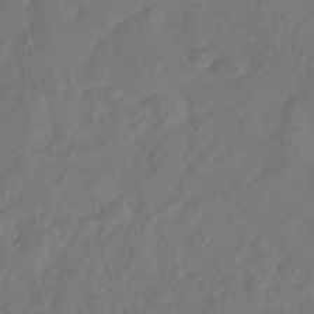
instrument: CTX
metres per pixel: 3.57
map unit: Nhe
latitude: -41.7855
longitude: -111.9906
